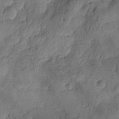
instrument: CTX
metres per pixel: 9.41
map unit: Htu
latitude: -2.5951
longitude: -176.4223
